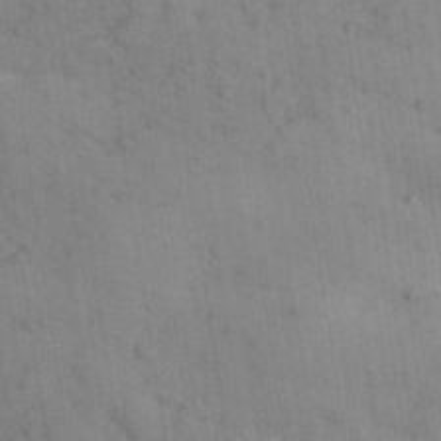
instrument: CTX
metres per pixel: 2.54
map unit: Aa
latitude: 31.8962
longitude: -146.7436
